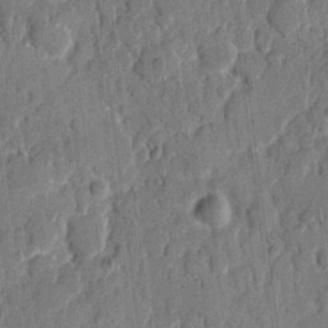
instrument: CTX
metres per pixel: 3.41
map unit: eHh
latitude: 8.2145
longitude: -66.6679
